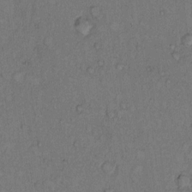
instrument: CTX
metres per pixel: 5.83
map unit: Hto
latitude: 9.4049
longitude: -58.5546
